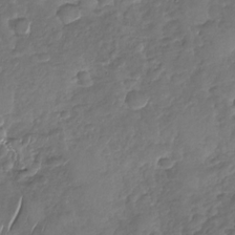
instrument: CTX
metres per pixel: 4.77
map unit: Nhu
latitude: -30.8030
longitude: -60.9136
